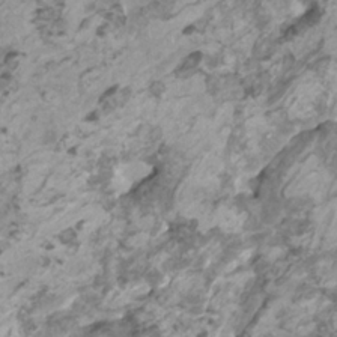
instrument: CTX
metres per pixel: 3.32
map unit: HNhu
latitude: 1.4993
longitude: -0.4412
